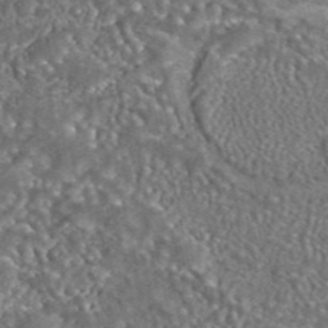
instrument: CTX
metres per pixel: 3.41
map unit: eAb
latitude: 42.9892
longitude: 105.2943
